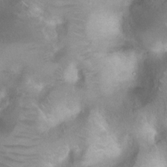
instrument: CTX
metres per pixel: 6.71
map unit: Ht
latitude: 2.5734
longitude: -24.7435
